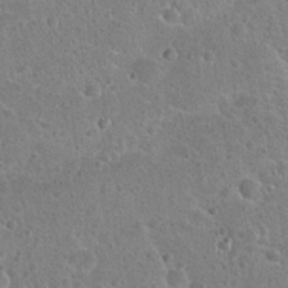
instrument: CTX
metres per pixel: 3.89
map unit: Hto
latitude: 23.5938
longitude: -48.6679
